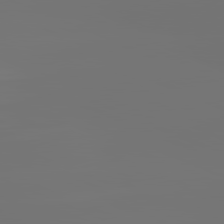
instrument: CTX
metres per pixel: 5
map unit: lApd
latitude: 81.7827
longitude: -152.9514
